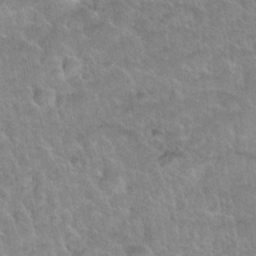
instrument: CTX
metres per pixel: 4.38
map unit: Nhu
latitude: 31.2726
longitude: -52.0255
